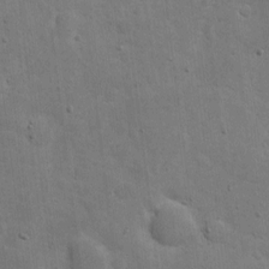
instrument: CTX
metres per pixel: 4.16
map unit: eHh
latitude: 5.0269
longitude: -70.8758
